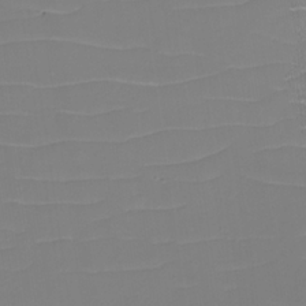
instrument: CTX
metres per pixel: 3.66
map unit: eHh
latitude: -3.7288
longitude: -75.8017
